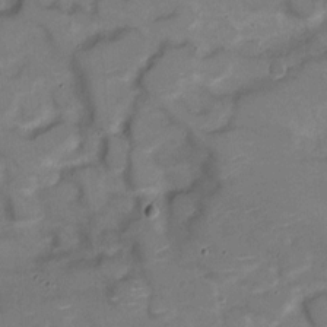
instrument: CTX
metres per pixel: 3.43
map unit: Nve
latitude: -21.0108
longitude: 104.7652
